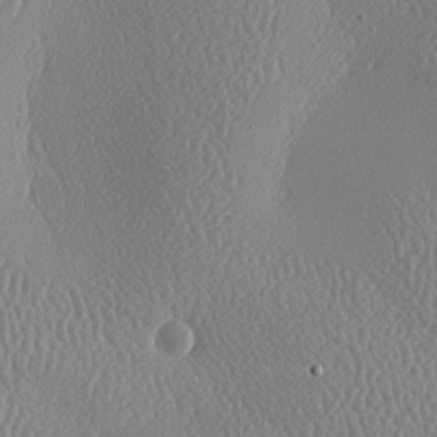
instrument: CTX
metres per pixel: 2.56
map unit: lAa
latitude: -9.1620
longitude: -128.3656
